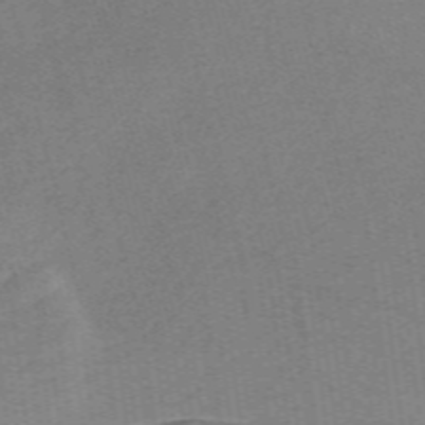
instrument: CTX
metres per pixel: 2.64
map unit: Nve
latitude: -57.3321
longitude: 58.4440
